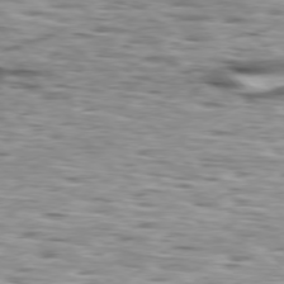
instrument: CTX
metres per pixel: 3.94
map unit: lApd
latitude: 76.8380
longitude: -58.5924
